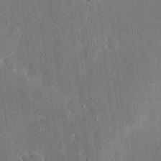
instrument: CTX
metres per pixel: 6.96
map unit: eHh
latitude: 7.4615
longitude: -67.8961
